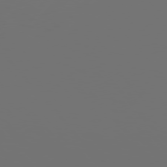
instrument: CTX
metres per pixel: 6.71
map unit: Hpe
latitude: 75.4238
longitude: -128.1578
